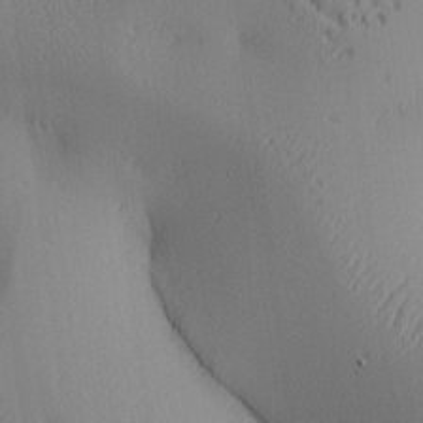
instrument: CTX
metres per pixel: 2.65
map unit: lAa
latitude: 3.6505
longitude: -116.9136
